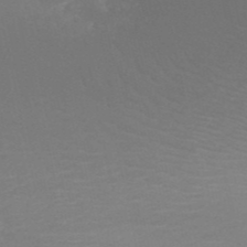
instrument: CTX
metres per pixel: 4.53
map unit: HNb
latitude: -51.5210
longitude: -42.0822
